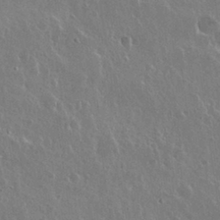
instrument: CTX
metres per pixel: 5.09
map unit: Nhu
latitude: 30.3845
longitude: -56.2900
